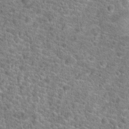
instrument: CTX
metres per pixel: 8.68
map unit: Hto
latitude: 20.1011
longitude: -43.9339
